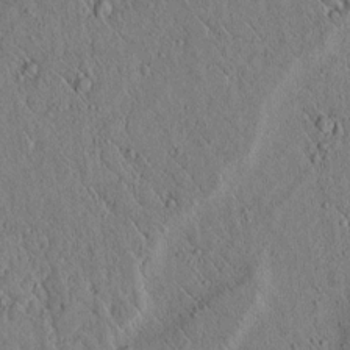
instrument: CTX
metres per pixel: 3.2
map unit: lAvf
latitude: 6.5546
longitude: 159.2942
